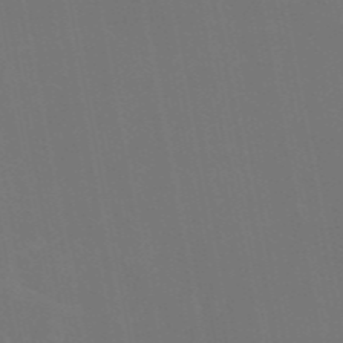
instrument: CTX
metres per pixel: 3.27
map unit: eAb
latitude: 46.4979
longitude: 121.2754
